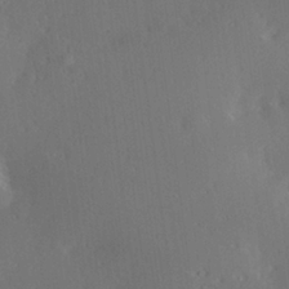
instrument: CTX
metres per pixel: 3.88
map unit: Hve
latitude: 26.8380
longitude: -94.4223
